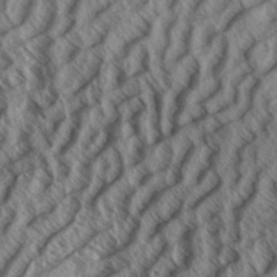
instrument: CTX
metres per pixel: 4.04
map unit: Aa
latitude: 33.8772
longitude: -139.4804
